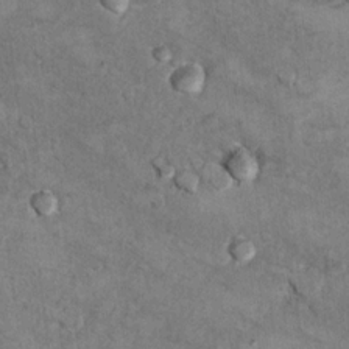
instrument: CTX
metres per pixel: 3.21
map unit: Hto
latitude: 9.8394
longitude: -36.1955
